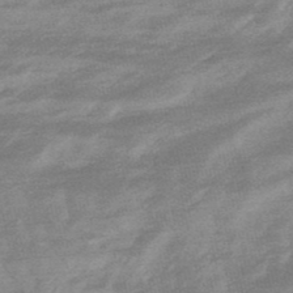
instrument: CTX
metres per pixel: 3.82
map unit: lHb
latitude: -48.0850
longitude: 81.8612
